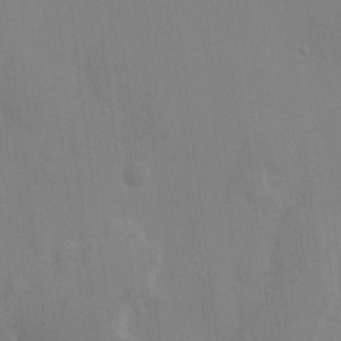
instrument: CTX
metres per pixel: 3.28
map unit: HNhu
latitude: 6.4601
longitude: -4.5357
